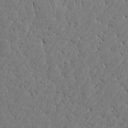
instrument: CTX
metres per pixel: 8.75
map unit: Aa
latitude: 15.6127
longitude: -141.7449
